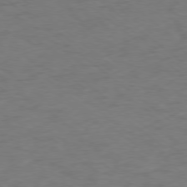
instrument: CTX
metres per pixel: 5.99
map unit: Ap
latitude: -77.6911
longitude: -76.1577
